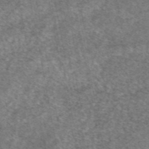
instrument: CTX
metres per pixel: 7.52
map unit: eAb
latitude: 46.4412
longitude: 103.0675
